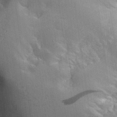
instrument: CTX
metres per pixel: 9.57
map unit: Aa
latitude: 25.3670
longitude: -127.6127
